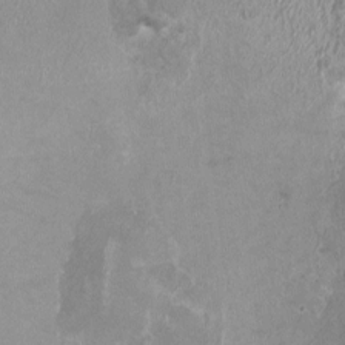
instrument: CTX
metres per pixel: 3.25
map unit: HNhu
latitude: -0.8030
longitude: -4.1767
